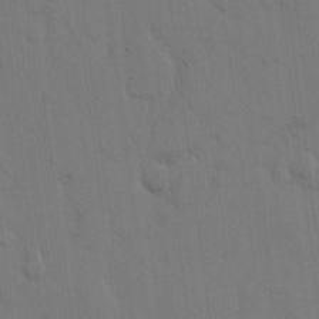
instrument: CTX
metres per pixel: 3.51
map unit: eHh
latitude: 13.4804
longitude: -70.3089
